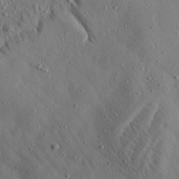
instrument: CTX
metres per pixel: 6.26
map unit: Aa
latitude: 22.9892
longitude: -142.6680
